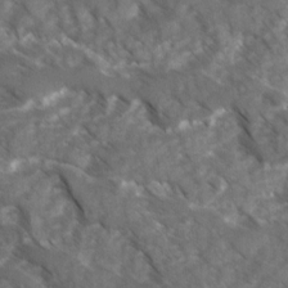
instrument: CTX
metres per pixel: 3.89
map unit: Ave
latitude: 17.1403
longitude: -131.2726
